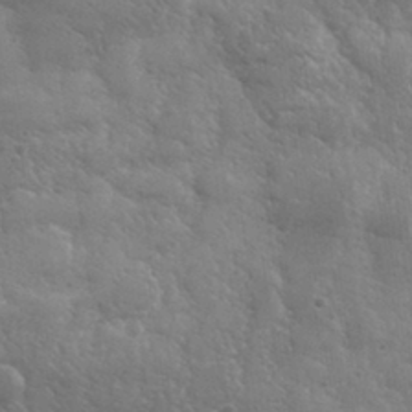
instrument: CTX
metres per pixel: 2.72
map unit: lHvf
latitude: 31.5749
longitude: -89.4427
